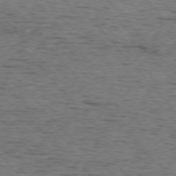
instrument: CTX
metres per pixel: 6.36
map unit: Ap
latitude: -76.2928
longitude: -95.3860
